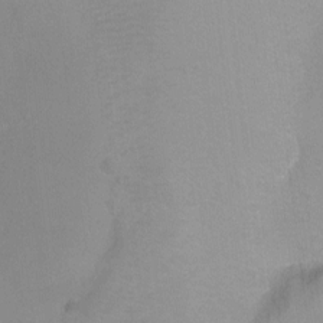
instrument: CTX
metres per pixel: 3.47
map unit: Ht
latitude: -8.6140
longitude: -35.2348
